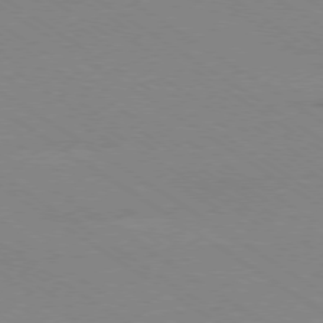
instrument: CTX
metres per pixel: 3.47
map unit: Ap
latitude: -78.6518
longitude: -84.7246
